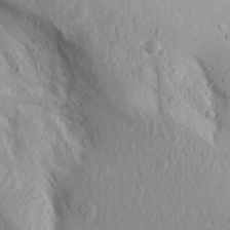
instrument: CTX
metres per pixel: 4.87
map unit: Aa
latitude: 15.0648
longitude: -143.4427
